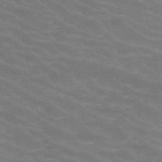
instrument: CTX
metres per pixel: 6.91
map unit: HNb
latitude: -47.6344
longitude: -46.8569
